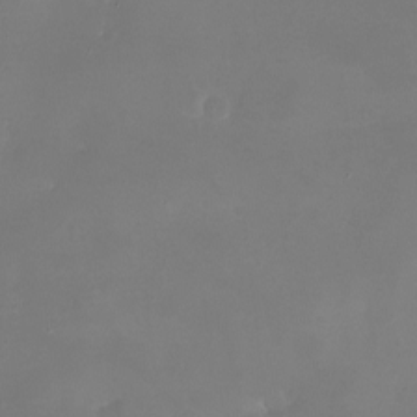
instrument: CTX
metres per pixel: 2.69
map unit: eHh
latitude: -6.1417
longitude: -78.4223
